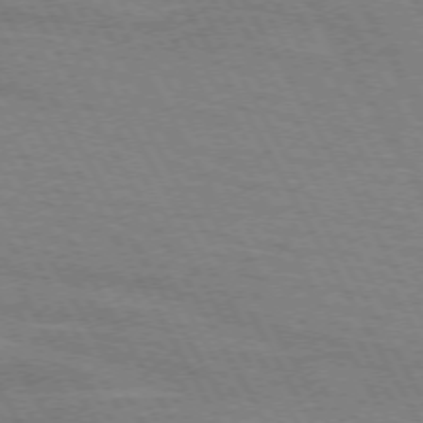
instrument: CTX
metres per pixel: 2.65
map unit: lApd
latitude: 71.6694
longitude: -55.4804
